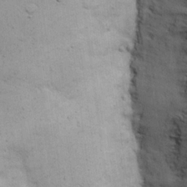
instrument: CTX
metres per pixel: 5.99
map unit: eHh
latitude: 20.5924
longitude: -62.6302
